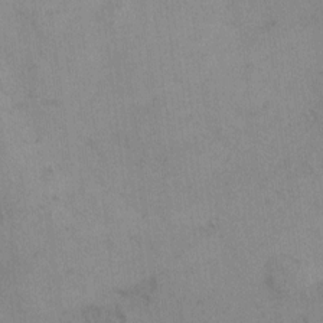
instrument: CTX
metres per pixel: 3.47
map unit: Hto
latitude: 6.7246
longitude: -62.6491
